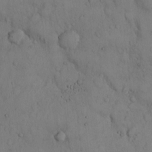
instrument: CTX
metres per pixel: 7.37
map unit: Hto
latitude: 8.5168
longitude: -57.8772
